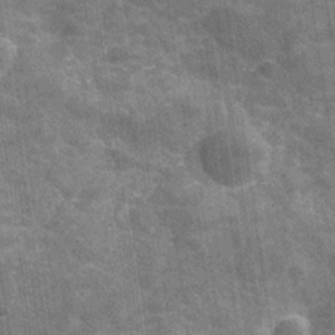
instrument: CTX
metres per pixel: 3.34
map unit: Hve
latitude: -29.8800
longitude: 93.3132
